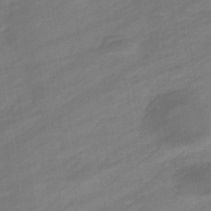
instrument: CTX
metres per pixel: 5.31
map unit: eHb
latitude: -37.0297
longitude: 78.3495
